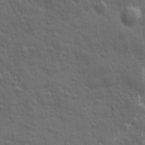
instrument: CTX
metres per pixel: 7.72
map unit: Ave
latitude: 12.3467
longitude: -104.3845
